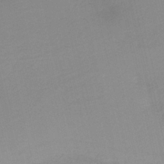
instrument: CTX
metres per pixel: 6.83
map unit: HNb
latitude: -36.5007
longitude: 56.4440
